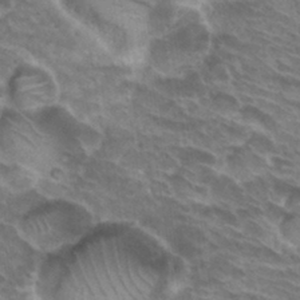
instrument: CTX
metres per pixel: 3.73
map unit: Hto
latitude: 30.8569
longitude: -44.6679
